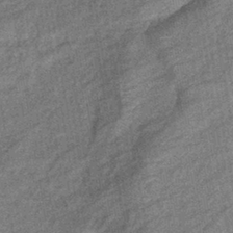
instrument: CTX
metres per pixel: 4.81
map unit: eHb
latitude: -39.0676
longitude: 79.3887
